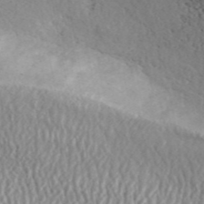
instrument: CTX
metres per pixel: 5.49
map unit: ANa
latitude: 45.9150
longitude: 48.7086
